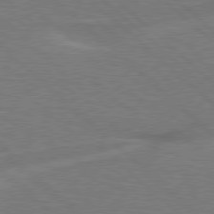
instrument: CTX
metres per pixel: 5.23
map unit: Hpe
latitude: 78.0255
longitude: -152.1956
